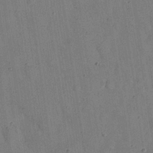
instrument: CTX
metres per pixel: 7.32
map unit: Nhu
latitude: 25.7449
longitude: -71.7261
